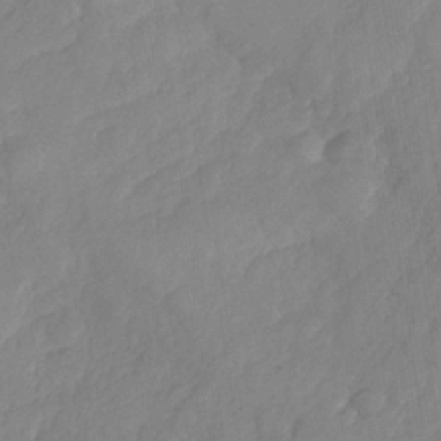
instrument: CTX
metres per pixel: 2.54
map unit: Nhe
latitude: -36.5951
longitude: 138.5952
